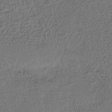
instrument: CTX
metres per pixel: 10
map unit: lHb
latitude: -40.7274
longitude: 69.1620
